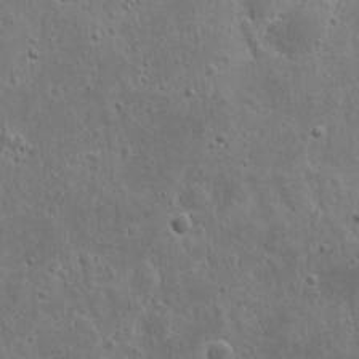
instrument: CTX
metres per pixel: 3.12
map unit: eHh
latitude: 10.7624
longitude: -73.2348
